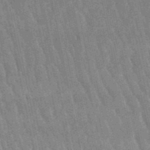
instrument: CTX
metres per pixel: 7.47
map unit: lHb
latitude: -48.8408
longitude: 73.9367
